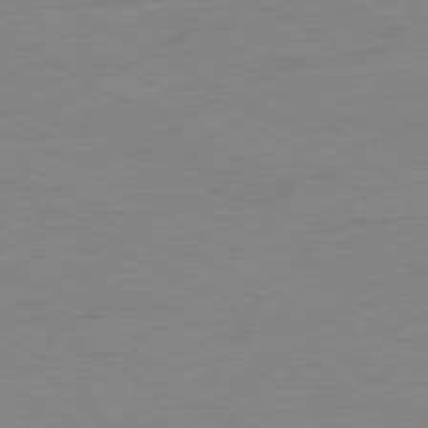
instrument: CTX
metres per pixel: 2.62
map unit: Ap
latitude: -80.5952
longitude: -86.7057
